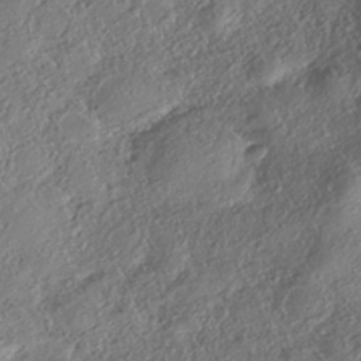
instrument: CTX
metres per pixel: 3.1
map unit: eHh
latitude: -42.1605
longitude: 121.3698
